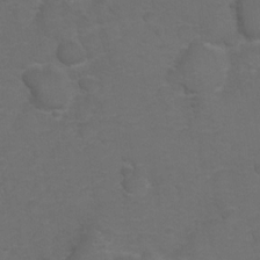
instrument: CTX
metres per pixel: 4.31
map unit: Hto
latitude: 5.6127
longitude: -30.9136
